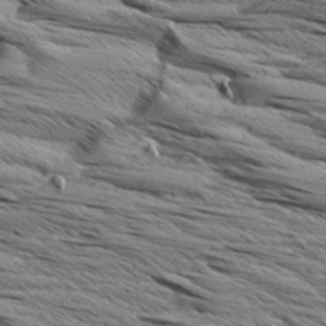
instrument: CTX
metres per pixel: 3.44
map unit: Aa
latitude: 8.5357
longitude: -137.9906
